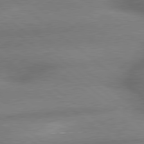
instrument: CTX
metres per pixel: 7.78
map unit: lApd
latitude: 79.5938
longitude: -166.6490
